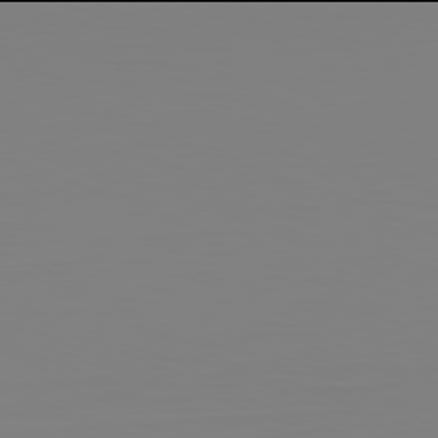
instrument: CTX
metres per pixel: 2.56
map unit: Hpe
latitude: -82.0094
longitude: 8.5196
